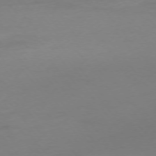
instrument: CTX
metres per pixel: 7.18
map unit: Hpe
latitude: -75.7100
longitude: -15.6883
